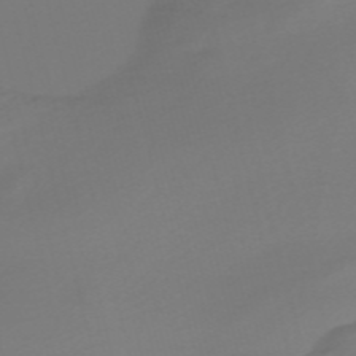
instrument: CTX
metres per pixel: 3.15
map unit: Nve
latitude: -58.3306
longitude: 66.1606
